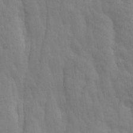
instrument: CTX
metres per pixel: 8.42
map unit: Ave
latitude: 13.7450
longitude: -134.1011
